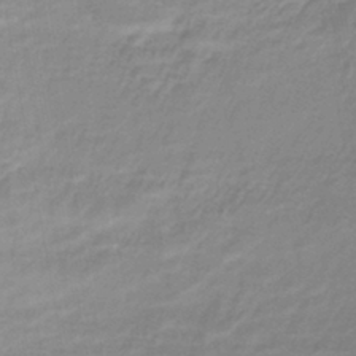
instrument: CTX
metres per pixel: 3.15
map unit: lHb
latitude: -41.6722
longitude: 59.1809
